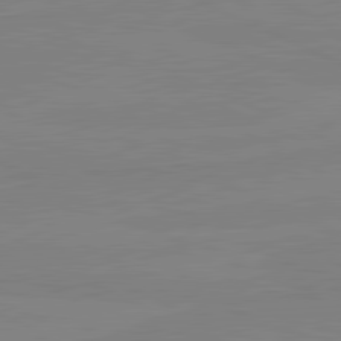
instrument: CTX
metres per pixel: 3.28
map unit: lApd
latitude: 81.2537
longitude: -178.6113
